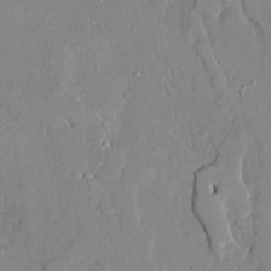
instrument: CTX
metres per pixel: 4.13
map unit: Ave
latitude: 22.7246
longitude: -128.7813
